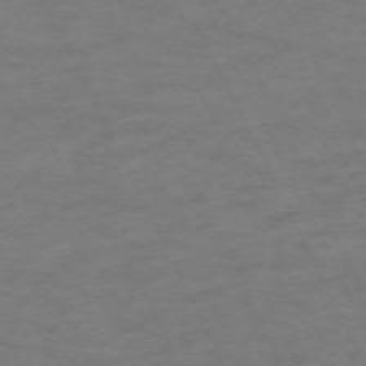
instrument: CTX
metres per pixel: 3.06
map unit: Hpe
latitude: -71.0109
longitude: 15.0865
